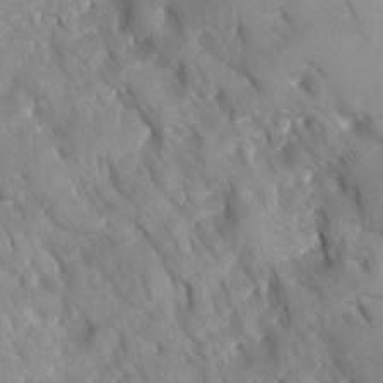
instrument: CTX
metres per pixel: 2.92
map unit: Ave
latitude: -10.7085
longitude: -118.4790
